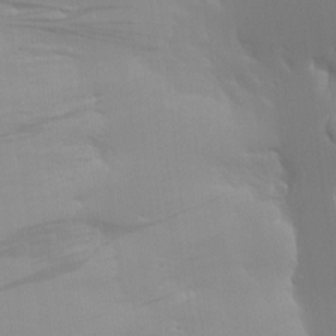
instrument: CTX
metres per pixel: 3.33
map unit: HNhu
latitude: 13.8961
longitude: 13.2376
